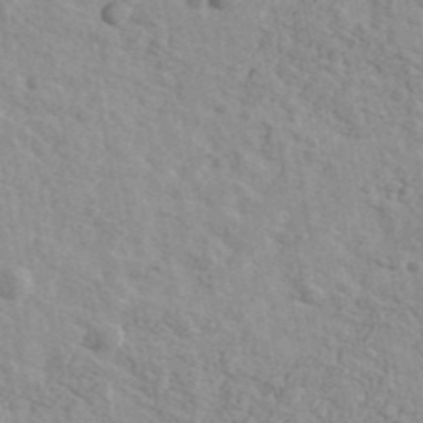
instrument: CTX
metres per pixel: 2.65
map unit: Ave
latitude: 41.8205
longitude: -109.6505
